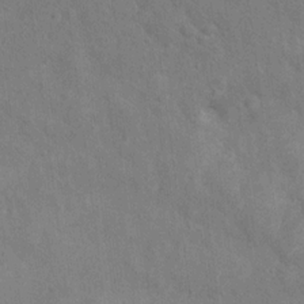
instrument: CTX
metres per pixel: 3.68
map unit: Hto
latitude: 14.6869
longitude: -38.1389
